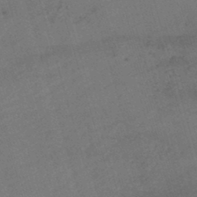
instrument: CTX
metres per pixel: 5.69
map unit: lHb
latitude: -43.8800
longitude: 77.1809
